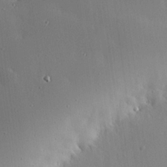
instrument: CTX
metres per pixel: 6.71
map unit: eHh
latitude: 23.8961
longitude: -91.2726
